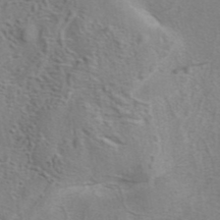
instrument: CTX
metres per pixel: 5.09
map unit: eAb
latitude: 41.4615
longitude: 104.6707
